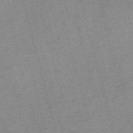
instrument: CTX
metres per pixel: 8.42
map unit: Nve
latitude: -58.4628
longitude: 64.9353
